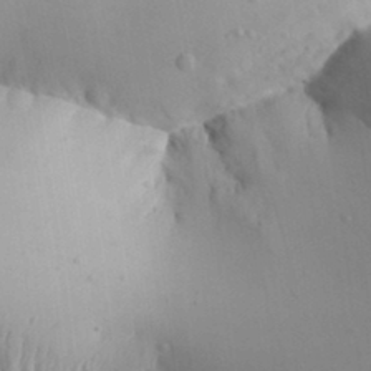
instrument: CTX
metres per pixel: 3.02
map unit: Aa
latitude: 31.3671
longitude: -143.9717
